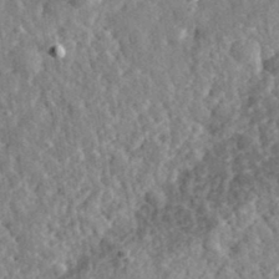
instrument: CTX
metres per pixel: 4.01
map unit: eHh
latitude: 35.0458
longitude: -79.7639
